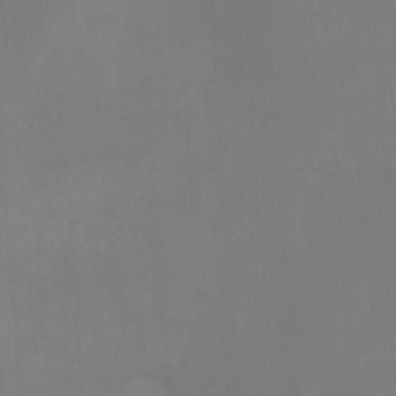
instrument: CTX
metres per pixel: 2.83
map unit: Ht
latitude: -12.0283
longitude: -48.3656
